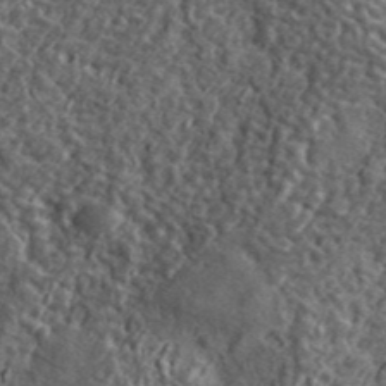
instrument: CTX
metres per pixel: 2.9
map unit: lHvf
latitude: 41.2159
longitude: -89.6883
